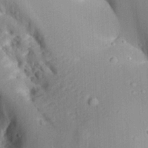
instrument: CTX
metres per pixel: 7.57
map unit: Aa
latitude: 29.7827
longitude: -133.1025
